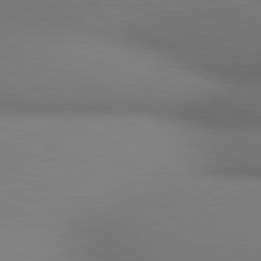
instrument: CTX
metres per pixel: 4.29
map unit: lApd
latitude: 80.6490
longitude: 134.1039
